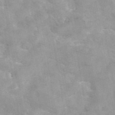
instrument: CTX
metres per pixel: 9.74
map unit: eAb
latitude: 45.3292
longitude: 125.0675
